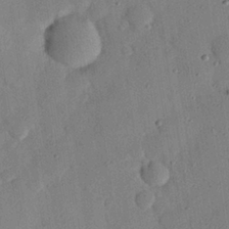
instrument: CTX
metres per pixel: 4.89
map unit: eHh
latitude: 26.1011
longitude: -77.1214
